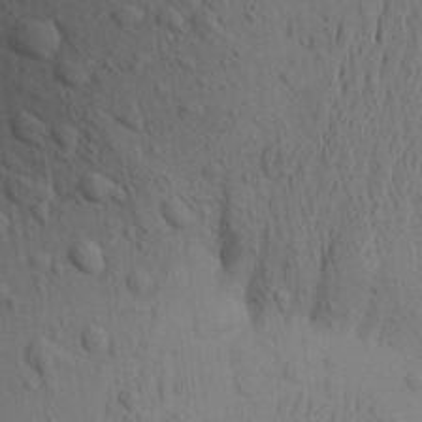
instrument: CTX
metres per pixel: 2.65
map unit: Aa
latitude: 19.4426
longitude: -149.3860
